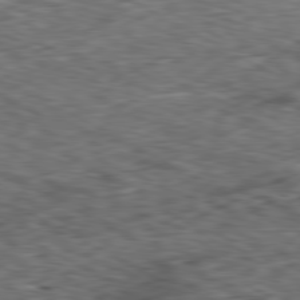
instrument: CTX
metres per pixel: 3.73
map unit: Ap
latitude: -80.8219
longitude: -73.6127
